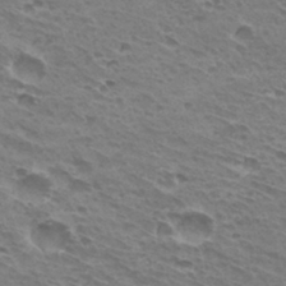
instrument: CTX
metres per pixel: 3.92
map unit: Hto
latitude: 32.2900
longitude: -41.3103
